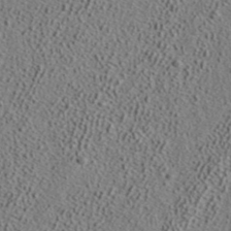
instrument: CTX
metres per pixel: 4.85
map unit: ANa
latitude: 39.7261
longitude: 21.8044
